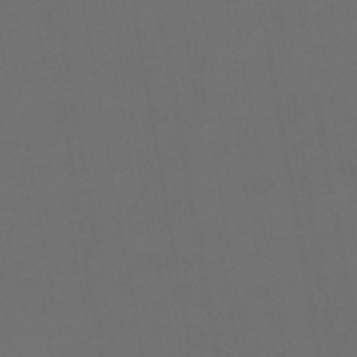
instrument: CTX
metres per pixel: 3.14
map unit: HNhu
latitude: -48.6897
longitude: 99.8611
